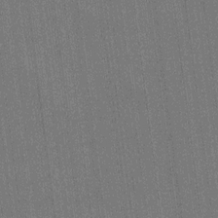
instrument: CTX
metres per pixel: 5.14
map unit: HNhu
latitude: 0.0822
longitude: -5.7827
